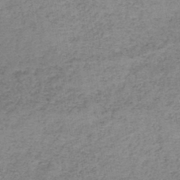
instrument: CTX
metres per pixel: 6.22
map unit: HNb
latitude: -44.4062
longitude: -41.9150
